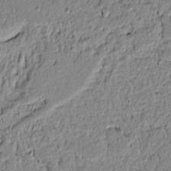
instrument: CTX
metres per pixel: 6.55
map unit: lAvf
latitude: 6.7057
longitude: 166.1228
